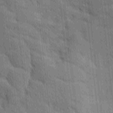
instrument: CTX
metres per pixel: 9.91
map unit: Ave
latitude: -8.8975
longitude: -123.0836
